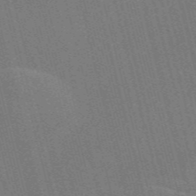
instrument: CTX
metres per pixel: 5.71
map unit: Nve
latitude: -58.3117
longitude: 62.2739
